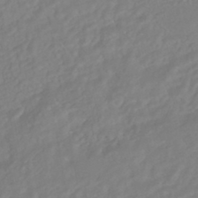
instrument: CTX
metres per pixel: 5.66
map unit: HNhu
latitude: -44.9353
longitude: 103.3132
